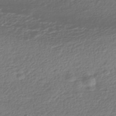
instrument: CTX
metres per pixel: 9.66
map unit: HNhu
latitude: -42.2172
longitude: 98.8786
